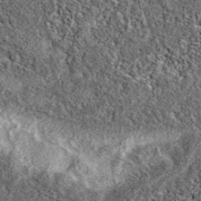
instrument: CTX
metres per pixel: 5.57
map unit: eAb
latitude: 38.3656
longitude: 106.2739
